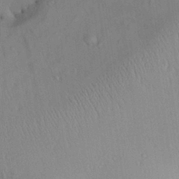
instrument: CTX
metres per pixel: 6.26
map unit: Aa
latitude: 29.9717
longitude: -133.8394
